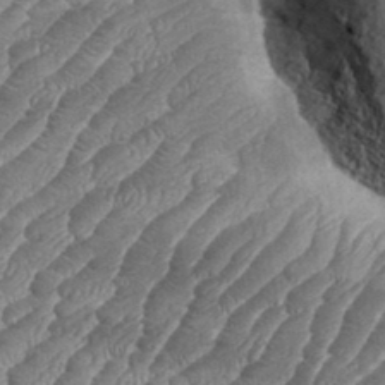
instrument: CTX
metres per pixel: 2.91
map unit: eHh
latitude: 36.4412
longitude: -137.1781
